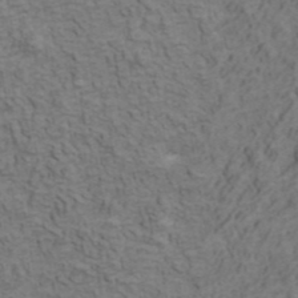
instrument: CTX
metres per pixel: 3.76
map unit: ANa
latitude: 42.6113
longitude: 29.6155
